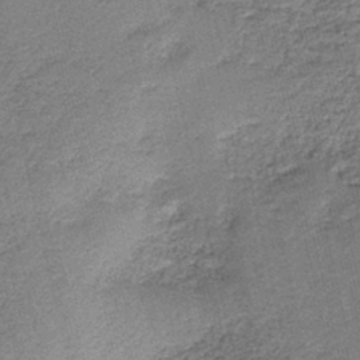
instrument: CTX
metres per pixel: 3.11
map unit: HNb
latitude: -39.9745
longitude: 50.1417
